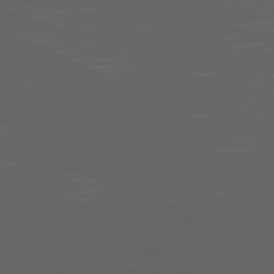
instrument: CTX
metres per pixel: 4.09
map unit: Ap
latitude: -78.0661
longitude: -79.8773
